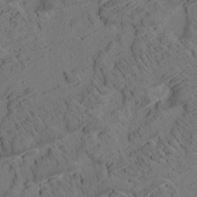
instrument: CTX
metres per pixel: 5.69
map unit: eHh
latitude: 3.5938
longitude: -78.6113
